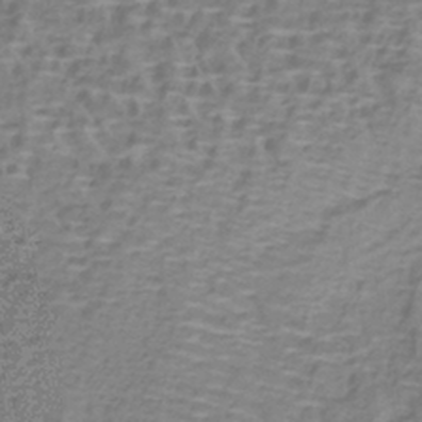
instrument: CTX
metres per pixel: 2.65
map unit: lHb
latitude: -40.5385
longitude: 58.8596
